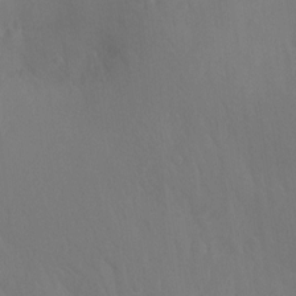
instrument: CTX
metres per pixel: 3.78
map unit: Ht
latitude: -15.3888
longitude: -42.3278
